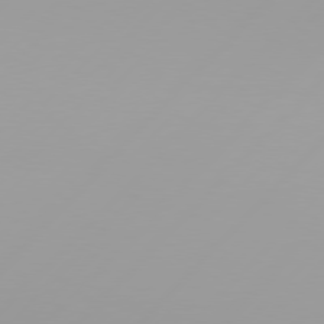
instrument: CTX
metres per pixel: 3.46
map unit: Hpe
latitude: 77.4237
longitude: -139.1970
